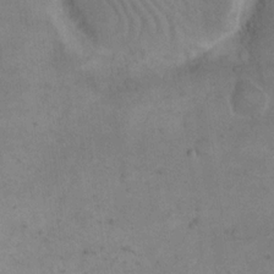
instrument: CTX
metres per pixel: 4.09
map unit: eHh
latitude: 19.1025
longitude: -64.3278
